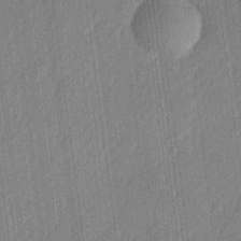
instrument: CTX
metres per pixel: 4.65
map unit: lHvf
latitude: 23.2537
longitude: 144.6330
